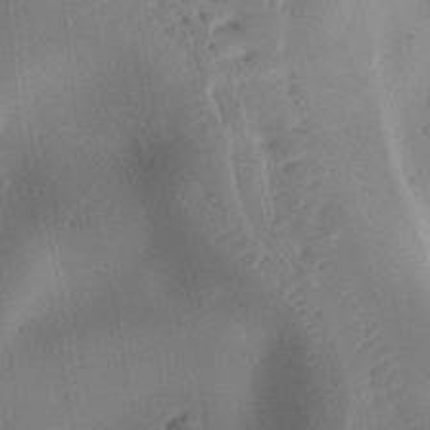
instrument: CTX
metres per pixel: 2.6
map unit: Ht
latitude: 12.1956
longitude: -74.6679
